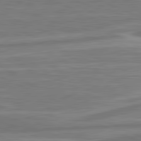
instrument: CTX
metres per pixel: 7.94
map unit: lApd
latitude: 81.6694
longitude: -175.3482
